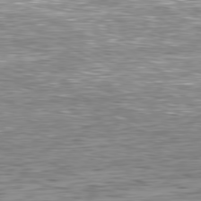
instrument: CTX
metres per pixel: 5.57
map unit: Hpe
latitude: -81.0487
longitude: 11.5210
